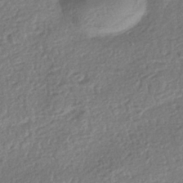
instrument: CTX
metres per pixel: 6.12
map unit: HNhu
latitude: -42.4628
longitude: 98.2739
